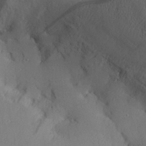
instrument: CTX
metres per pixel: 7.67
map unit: Aa
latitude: 30.4601
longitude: -140.8191
